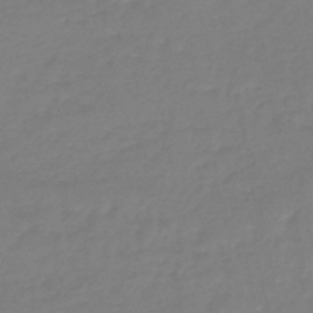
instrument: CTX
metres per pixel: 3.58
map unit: eHb
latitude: -45.9367
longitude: 81.4266
